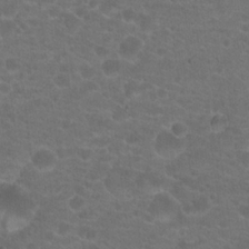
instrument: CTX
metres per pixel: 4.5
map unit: Hto
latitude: 19.9717
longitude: -39.0269
